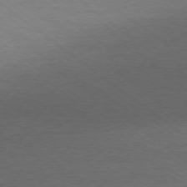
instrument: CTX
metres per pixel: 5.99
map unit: Ap
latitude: -78.5384
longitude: -88.9892
